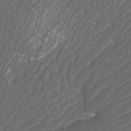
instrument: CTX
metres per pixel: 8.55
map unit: Htu
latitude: -10.6141
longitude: -74.1200
